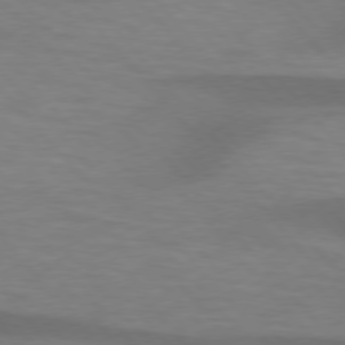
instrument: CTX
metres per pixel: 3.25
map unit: lApd
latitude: 76.1766
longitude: -58.8758
